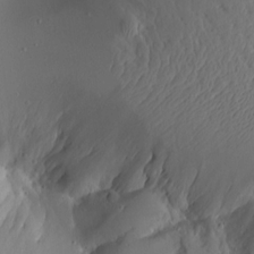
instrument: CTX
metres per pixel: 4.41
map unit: Ave
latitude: 14.9325
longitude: -140.3467
